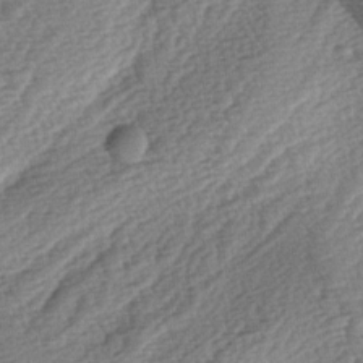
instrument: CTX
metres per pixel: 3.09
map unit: lAa
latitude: -3.1809
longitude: -127.2537
